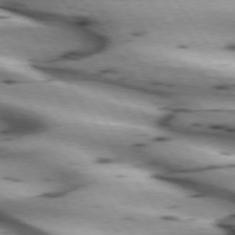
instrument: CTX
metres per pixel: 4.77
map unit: lApd
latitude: 73.1593
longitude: -53.8017
